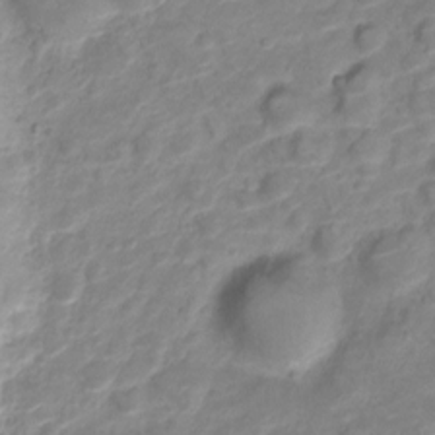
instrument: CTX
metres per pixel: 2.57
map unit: Nve
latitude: -19.9367
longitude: 105.5399
